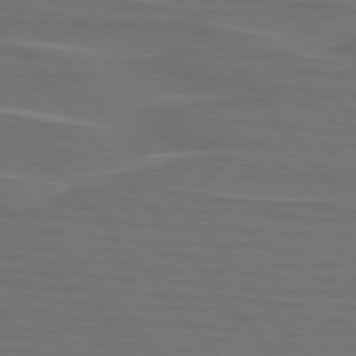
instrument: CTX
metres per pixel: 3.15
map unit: lApd
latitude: 75.9717
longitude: -79.8961
